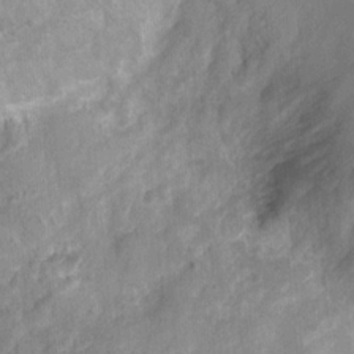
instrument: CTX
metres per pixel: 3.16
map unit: Nhu
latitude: 4.1011
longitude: -18.0444
